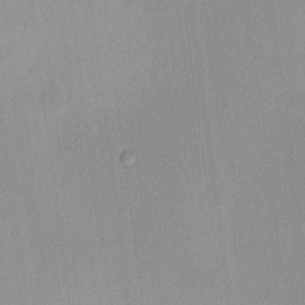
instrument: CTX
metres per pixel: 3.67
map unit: HNhu
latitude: 5.5560
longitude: 9.6533
